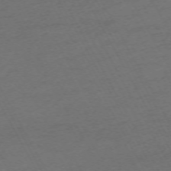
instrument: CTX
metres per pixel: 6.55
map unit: Hpe
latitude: -71.0675
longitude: 16.1228
